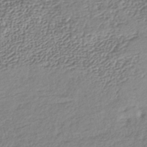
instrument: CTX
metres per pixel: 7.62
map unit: lHb
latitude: -38.3684
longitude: 68.0850
